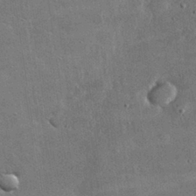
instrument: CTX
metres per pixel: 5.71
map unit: lHvf
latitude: 32.3278
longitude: -91.3293
